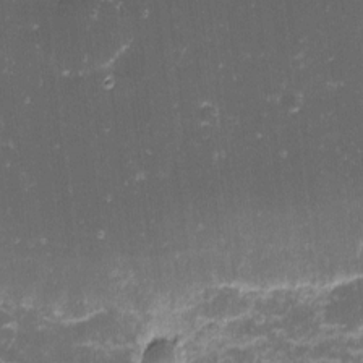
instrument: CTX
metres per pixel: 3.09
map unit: eHh
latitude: -1.1998
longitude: -86.4412
